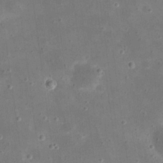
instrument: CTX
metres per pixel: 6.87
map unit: eHh
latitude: 21.4805
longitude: -66.5734
